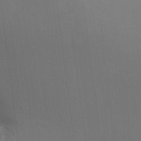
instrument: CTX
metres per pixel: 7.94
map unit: HNhu
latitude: 13.1403
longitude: 11.5777
